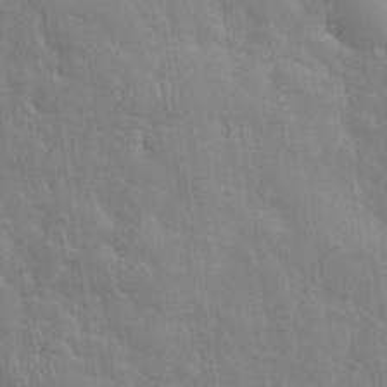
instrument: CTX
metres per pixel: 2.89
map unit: eHh
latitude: 35.2914
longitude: -61.2726
